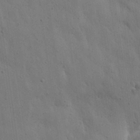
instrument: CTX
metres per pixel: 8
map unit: Nhu
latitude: 26.4601
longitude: -73.0837
